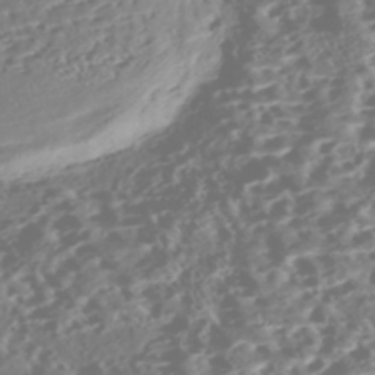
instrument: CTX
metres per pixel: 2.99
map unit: Nhe
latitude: -46.8786
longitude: -172.9891
